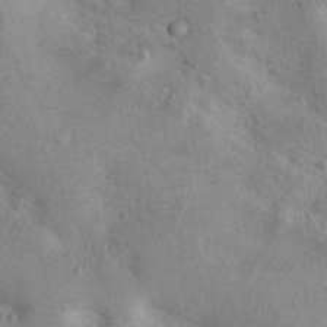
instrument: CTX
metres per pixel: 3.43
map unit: Nhu
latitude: 14.6491
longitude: -28.7435
